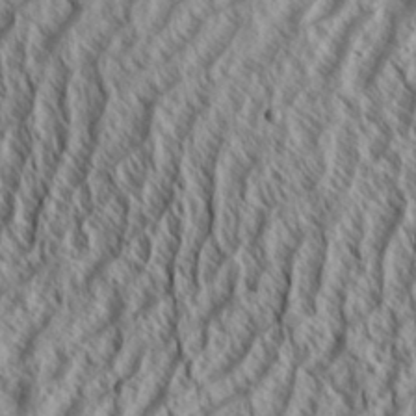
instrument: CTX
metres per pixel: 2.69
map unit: Aa
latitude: 33.8583
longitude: -137.8773
